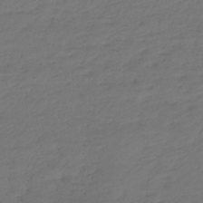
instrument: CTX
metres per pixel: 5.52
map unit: lHb
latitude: -39.9367
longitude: 68.2928
